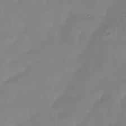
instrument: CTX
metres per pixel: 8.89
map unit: Nhe
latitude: -36.4440
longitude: -90.0822
